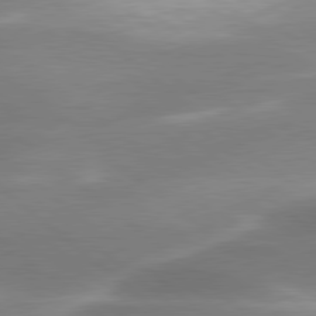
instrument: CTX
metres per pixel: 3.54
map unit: lApd
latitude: 79.8961
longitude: -117.3104
